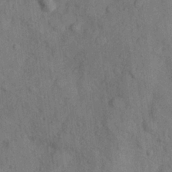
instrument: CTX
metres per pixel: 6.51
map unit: Hve
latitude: 25.0269
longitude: 147.8989
